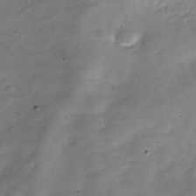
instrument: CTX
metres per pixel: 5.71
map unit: Hve
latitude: -30.4440
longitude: 91.5210
